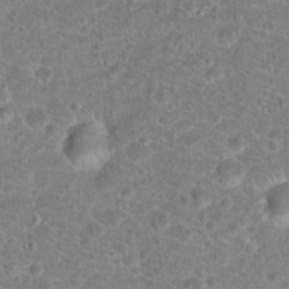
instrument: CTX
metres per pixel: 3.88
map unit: Hto
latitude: 18.3089
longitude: -40.8946
